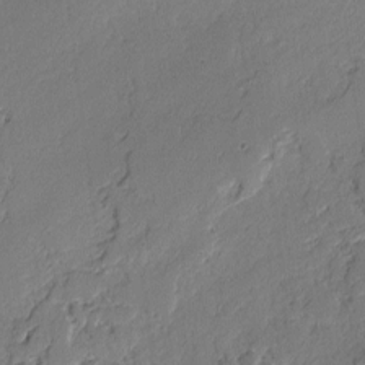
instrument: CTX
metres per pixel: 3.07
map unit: lAvf
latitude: -2.2928
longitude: -108.2144
